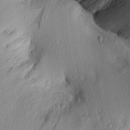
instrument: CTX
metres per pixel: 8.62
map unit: Aa
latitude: 27.6316
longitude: -137.6883
